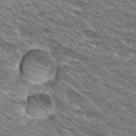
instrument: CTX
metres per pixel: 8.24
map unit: Hto
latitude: 30.5357
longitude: -42.8191
